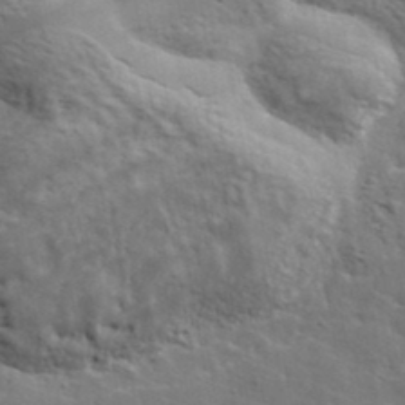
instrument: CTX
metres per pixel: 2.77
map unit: lHvf
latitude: 37.8395
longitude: -88.6491
